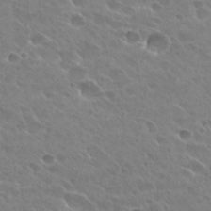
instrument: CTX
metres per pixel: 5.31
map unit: Hto
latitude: 27.3482
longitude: -39.7261
